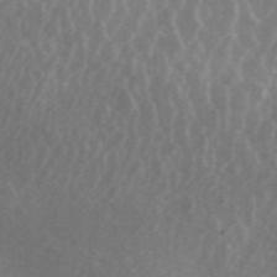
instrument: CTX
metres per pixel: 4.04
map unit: ANa
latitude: 43.4993
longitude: 26.3306
